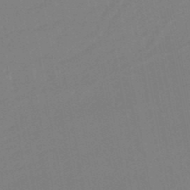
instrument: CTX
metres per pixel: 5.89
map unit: lHb
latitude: -48.8030
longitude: 84.0283
